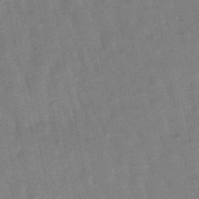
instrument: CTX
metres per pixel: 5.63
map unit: lHb
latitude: -48.8408
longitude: 78.1039
